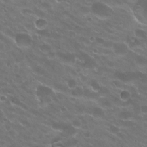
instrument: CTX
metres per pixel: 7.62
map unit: Hto
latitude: 24.5356
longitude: -37.1214
